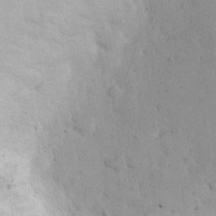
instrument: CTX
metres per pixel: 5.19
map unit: eHh
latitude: 29.8772
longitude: -70.0444
